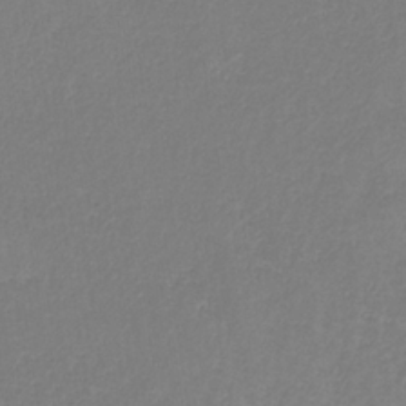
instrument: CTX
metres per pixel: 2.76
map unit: HNb
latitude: -34.3117
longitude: 55.1431
